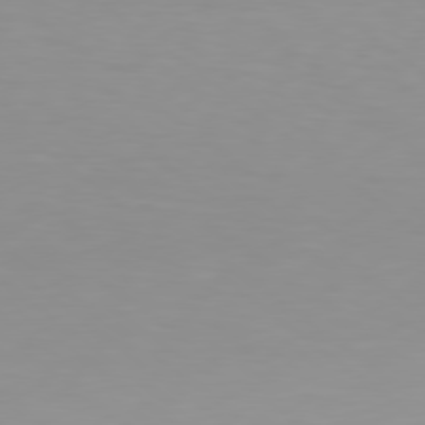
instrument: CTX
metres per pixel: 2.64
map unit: Hpe
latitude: 78.5168
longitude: -170.2711
